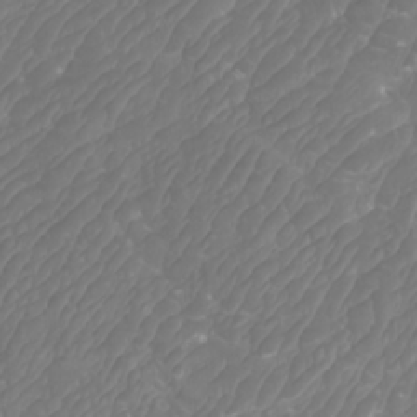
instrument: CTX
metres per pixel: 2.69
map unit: Htu
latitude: -10.1984
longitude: -74.5924
